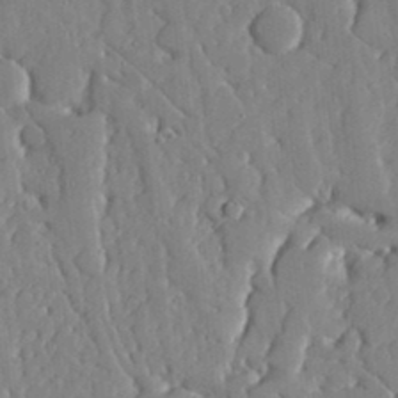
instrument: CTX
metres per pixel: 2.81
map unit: lHvf
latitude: 17.2915
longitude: -112.9891
